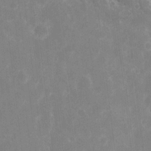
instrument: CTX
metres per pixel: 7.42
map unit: eHh
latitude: 7.4804
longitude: -69.7828
